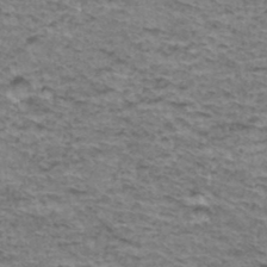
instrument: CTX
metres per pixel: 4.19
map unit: Hto
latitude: 36.3279
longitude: -43.3482
